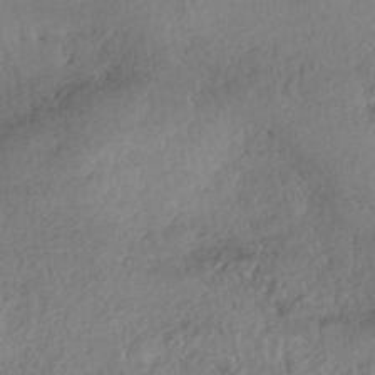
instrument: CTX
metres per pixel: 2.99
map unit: eHh
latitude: -42.8974
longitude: 121.4265
